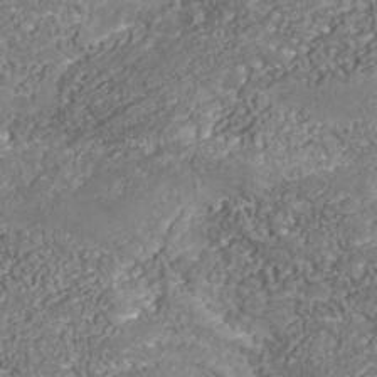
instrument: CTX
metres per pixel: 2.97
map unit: Nhu
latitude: -39.2376
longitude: -84.5168
